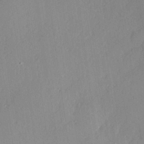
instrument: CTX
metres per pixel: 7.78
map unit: Hve
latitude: 25.1970
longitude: -93.5938
